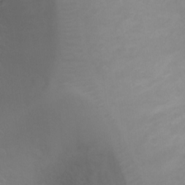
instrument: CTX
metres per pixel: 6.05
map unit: Ht
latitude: -4.3117
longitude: -19.0647
